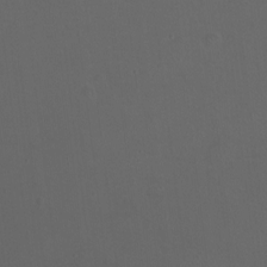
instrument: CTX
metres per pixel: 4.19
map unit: Nhu
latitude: -12.8219
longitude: -41.6504
